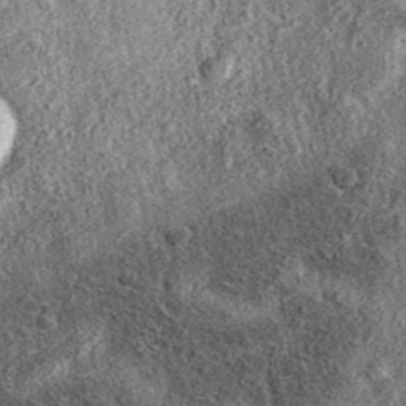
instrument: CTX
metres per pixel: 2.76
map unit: eAb
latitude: 37.0269
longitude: 107.4265
